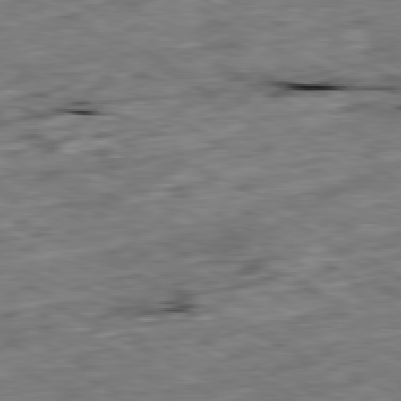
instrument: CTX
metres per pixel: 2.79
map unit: Ap
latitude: -80.6330
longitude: -91.3860
